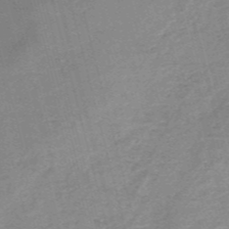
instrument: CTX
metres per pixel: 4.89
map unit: HNb
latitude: -54.0472
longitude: -46.4601
